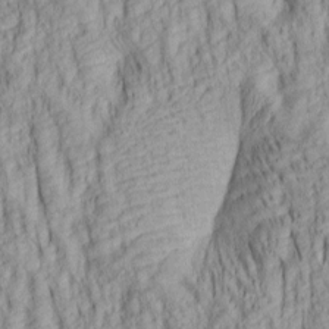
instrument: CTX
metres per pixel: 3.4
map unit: lAa
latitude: 6.3845
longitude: -115.3103
